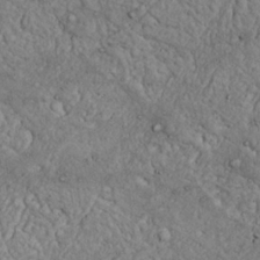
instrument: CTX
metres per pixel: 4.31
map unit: Nhu
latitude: 22.1578
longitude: -69.7261
